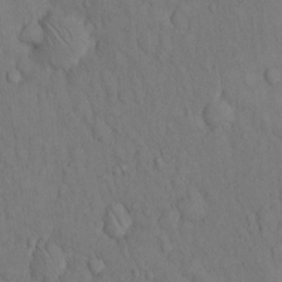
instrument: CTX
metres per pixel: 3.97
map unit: Hto
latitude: 13.1970
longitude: -61.4426
